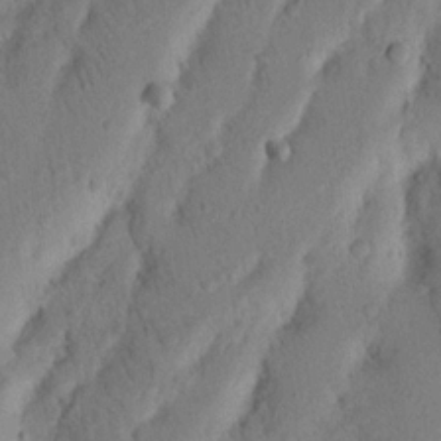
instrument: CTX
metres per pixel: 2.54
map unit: Nhu
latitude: 16.6113
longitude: -75.6505
